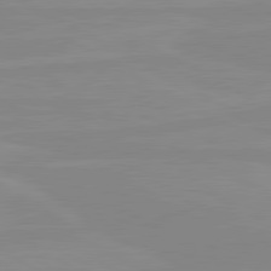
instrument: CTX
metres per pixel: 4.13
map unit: lApd
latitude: 80.6679
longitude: -176.3467
